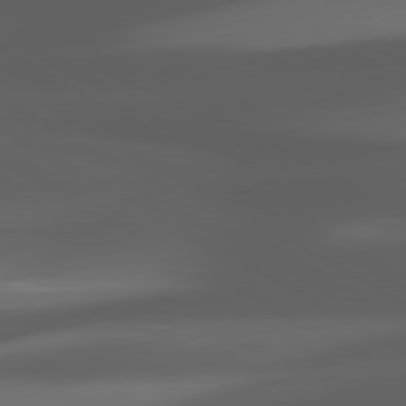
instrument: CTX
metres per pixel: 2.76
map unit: lApd
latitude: 80.4034
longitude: -144.0444
